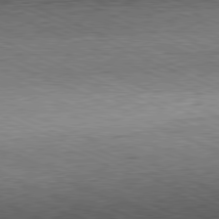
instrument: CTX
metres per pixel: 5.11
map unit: Hpe
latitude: -81.6911
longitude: 11.6533
